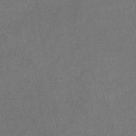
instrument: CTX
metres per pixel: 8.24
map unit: eHb
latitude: -39.0298
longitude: 76.9542
